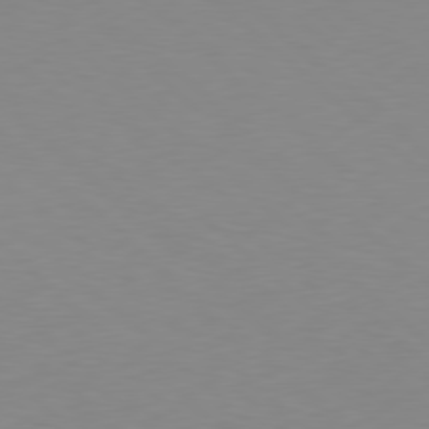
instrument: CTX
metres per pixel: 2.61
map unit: Hpe
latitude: 78.3279
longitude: -164.9703
